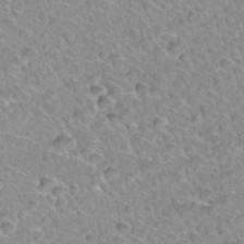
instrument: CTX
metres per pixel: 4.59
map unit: Hto
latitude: 34.8947
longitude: -48.3089
